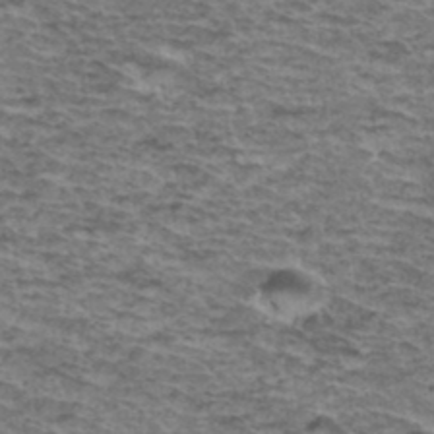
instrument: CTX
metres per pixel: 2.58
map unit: Hto
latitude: 37.1026
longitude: -43.4049
